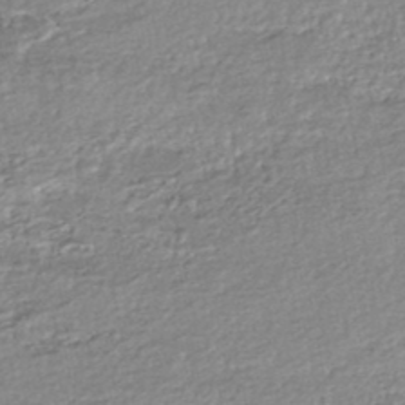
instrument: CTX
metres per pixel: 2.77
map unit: HNhu
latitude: -46.7085
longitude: 102.7085
